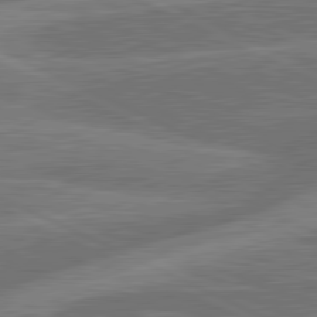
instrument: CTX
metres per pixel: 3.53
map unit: lApd
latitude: 81.1970
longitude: -167.8772
